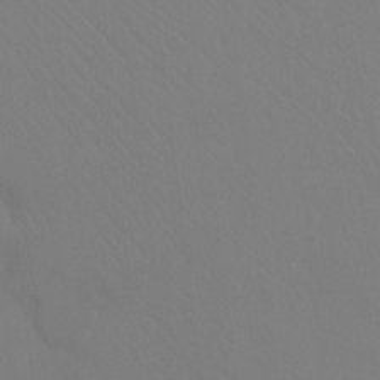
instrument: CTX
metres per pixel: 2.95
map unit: Ht
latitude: -8.7085
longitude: -37.8017
